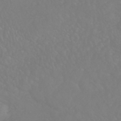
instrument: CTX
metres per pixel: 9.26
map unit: HNhu
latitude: -46.4251
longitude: 97.4832
